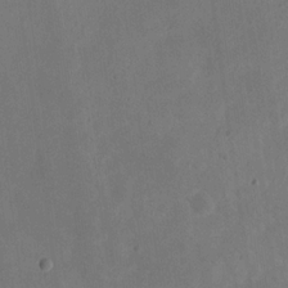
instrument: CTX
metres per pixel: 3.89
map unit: eHh
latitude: 20.3845
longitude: -70.9514
